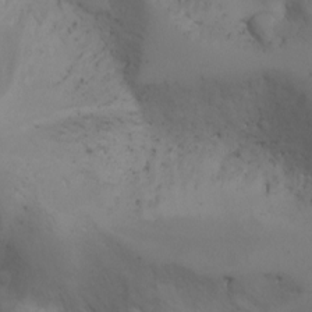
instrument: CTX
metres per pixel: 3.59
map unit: Aa
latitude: -3.4643
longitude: -72.3657
